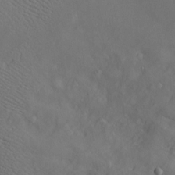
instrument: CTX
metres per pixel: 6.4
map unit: Htu
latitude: -6.8786
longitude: 160.2362
